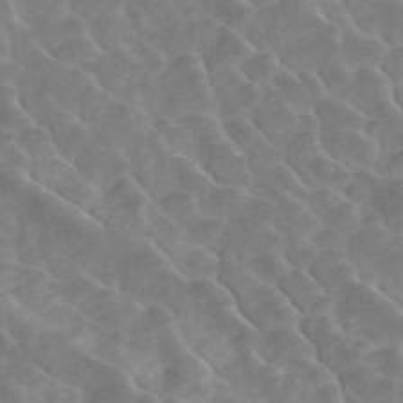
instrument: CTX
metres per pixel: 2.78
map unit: ANa
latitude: 46.2145
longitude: 22.2173
